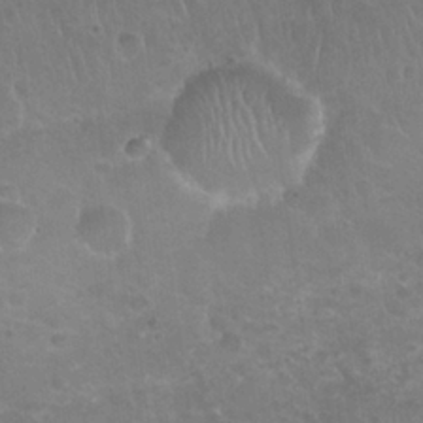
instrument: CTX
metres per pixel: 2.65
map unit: Nhu
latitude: 24.8946
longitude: -51.4804
